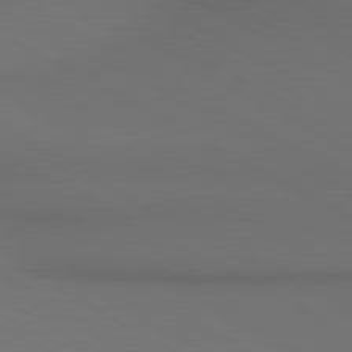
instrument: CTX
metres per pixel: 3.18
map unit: lApd
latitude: 80.5735
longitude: 140.3873
